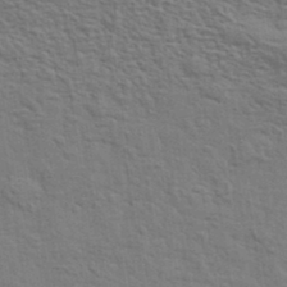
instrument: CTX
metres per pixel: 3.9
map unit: eHh
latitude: 36.9136
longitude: -81.5371
